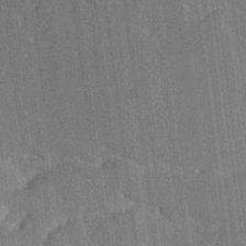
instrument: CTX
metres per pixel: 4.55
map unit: Ave
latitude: 20.1389
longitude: -137.3293
